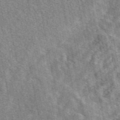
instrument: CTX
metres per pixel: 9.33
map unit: eAb
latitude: 48.2522
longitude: 119.8044
